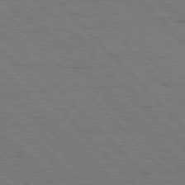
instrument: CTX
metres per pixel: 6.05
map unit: Hpe
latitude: 77.4237
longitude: -154.1578
